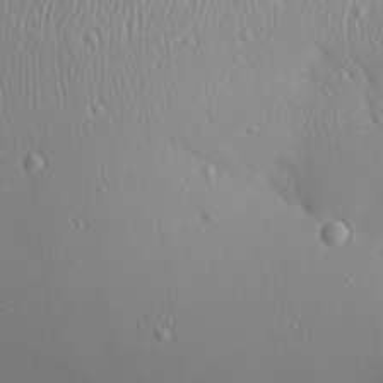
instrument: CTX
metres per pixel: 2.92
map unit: Aa
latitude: 24.6301
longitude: -135.8205
